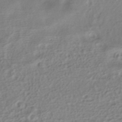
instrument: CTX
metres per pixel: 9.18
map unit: HNhu
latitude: -40.8975
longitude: 100.3495
